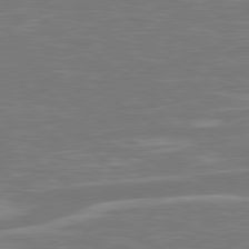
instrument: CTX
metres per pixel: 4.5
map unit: Hpe
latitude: 79.3482
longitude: -126.1578
